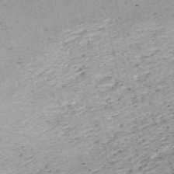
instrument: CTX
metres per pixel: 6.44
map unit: HNb
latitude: -55.2376
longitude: -42.7624
